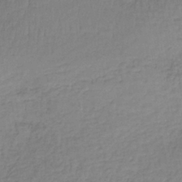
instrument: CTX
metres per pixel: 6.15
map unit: lHb
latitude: -36.3873
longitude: 61.2376
